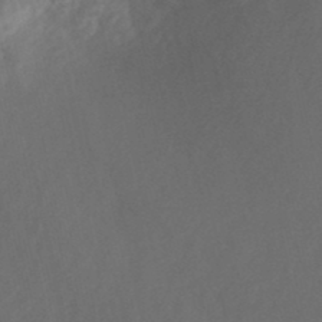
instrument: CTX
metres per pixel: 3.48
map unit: Nhe
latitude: -48.3496
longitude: -172.1766
